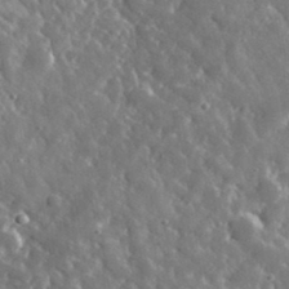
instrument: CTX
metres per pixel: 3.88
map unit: lHvf
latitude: 35.8205
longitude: -88.6113
